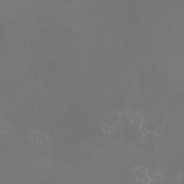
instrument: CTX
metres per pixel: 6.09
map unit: Nhu
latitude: -8.0094
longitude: -84.4412
